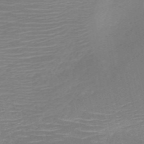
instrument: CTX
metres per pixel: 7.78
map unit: HNb
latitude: -50.3873
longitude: -45.4804
